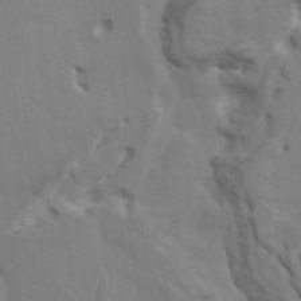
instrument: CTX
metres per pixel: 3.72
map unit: HNhu
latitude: 5.1403
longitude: -2.6490
